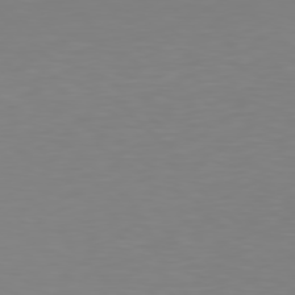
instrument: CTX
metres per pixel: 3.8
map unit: Hpe
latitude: 78.0255
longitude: -136.7058
